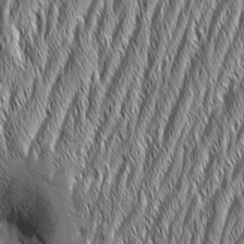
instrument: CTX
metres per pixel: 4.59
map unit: Aa
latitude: 7.2726
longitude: -129.7261
